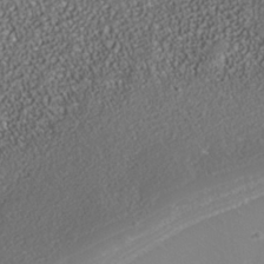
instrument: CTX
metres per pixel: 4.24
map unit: Nhe
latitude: -38.1039
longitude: -89.0648
